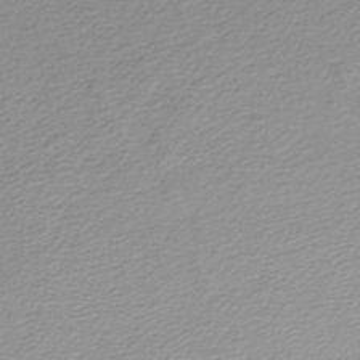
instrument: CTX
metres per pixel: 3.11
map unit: lHb
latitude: -45.3888
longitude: 61.2565
